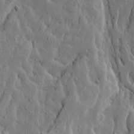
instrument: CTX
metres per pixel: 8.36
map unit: Ave
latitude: 14.4790
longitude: -130.5357
